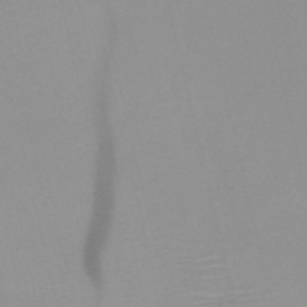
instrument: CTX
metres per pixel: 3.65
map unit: HNb
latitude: -46.1228
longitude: -41.4426
